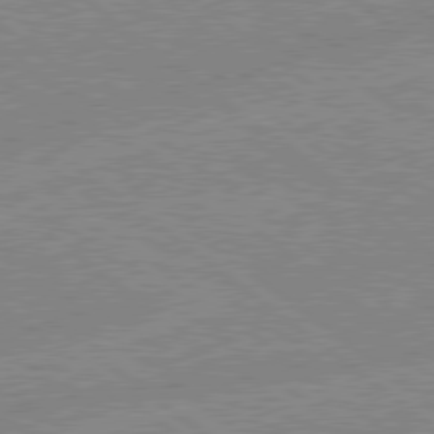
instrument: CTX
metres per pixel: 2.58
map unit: lApd
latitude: 78.9703
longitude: -144.5168
